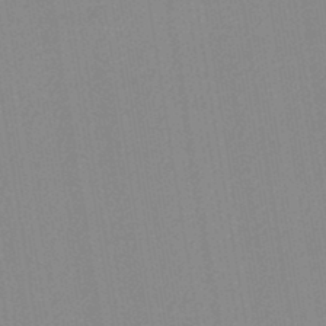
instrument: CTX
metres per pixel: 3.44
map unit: lHb
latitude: -44.5574
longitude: 72.5385
